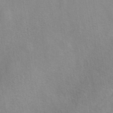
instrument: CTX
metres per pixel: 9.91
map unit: eAb
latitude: 40.1955
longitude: 106.2929
